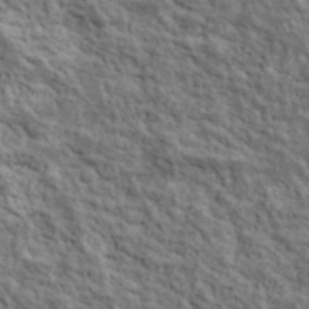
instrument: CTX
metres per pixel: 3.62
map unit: lHvf
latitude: 39.0836
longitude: -88.8947
